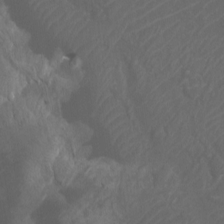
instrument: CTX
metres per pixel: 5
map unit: Htu
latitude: -11.8422
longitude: -71.4426
